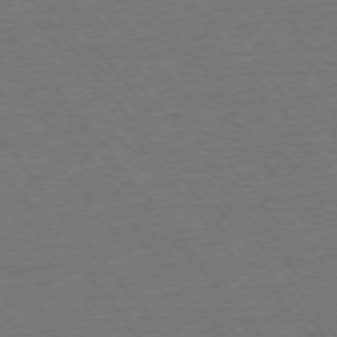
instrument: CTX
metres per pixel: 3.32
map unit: Ap
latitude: -75.8234
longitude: -94.2523
